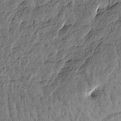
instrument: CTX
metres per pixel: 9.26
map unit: Htu
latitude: -0.7841
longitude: -176.5545
